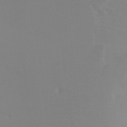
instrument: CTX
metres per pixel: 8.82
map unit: Ht
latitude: -8.3684
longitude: -33.1214
